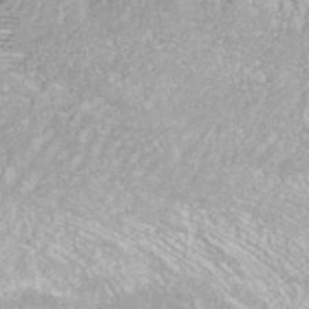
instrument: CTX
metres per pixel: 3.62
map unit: ANa
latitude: -42.6896
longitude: 108.0850
